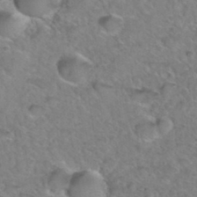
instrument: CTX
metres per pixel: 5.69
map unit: Hto
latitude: 36.4790
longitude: -48.2334
